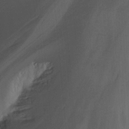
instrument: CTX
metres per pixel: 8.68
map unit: Nhu
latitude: -14.6708
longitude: -53.6127
